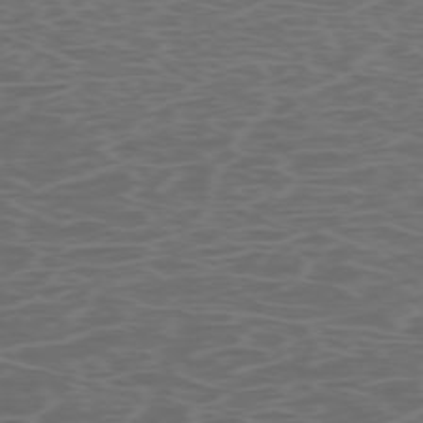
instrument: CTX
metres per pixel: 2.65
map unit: Hpe
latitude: -73.4643
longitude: 5.9745
